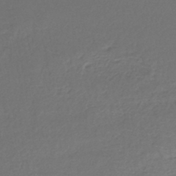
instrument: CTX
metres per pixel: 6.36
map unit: lHb
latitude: -43.1620
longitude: 61.8233
